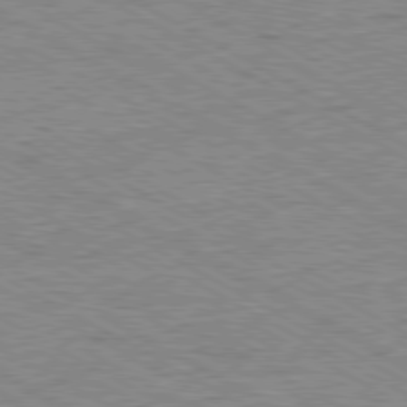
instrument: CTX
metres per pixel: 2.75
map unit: Ap
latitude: -80.6708
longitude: -77.4237
